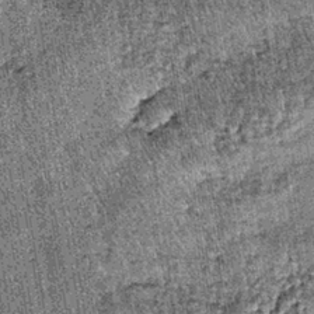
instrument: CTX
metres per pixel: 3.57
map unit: lHb
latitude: -37.8422
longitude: 67.6911
